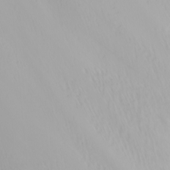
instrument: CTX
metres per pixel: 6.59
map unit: Nhu
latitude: -6.3117
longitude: -95.7450
